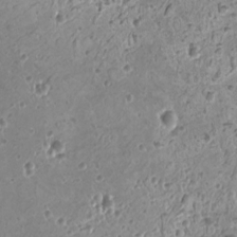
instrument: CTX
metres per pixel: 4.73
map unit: HNhu
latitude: -1.3699
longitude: 1.7289
